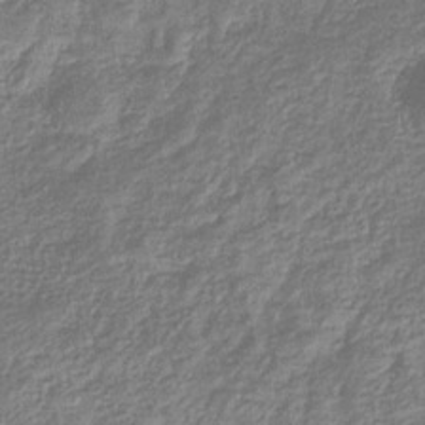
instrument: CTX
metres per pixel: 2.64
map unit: eHb
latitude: -32.2929
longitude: 74.4440
